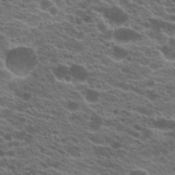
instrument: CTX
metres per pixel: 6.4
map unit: Hto
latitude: 21.3104
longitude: -38.7246
